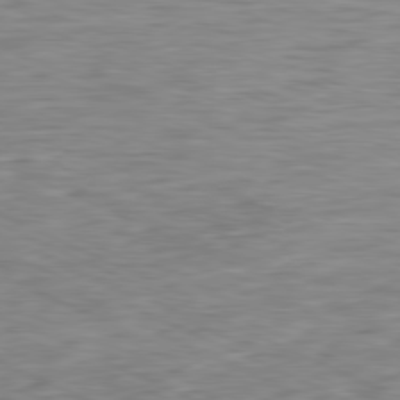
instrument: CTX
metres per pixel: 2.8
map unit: Ap
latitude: -80.9164
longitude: -90.4412
